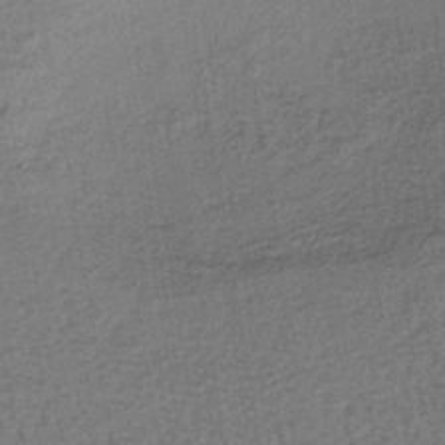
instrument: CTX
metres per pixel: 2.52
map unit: lHb
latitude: -38.5007
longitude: 63.5399
